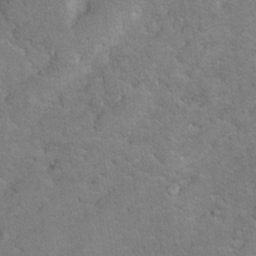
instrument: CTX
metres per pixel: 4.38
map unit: Nhu
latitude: 10.4979
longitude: -25.1970
